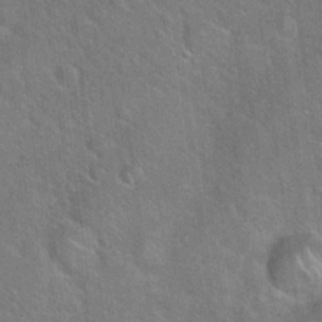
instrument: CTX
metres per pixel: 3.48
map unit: Hto
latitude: 19.9150
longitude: -51.7071
